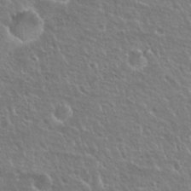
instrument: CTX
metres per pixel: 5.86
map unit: Nhu
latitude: 24.9513
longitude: -50.7435
